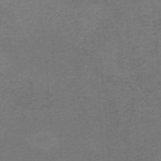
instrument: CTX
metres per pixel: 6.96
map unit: HNb
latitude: -55.2376
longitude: -46.1767
